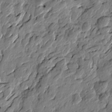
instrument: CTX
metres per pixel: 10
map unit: Htu
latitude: -2.1416
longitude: -179.4994
